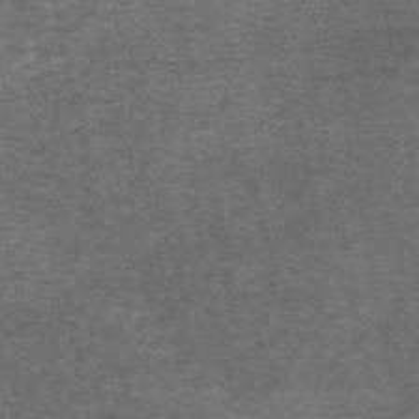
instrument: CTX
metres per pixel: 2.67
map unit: eAb
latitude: 46.9136
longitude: 104.3495
